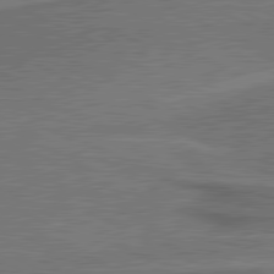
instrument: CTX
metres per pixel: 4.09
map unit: lApd
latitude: 81.0647
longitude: 140.7652
